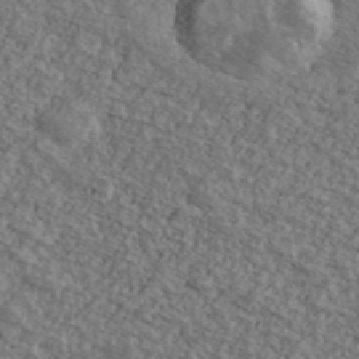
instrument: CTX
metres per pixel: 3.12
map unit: Ave
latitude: 40.6112
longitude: -111.1025
